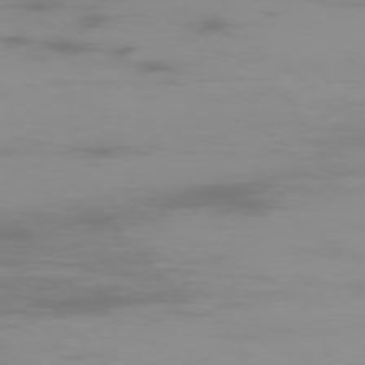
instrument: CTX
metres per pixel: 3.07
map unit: Ap
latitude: -76.5763
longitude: -74.0822
